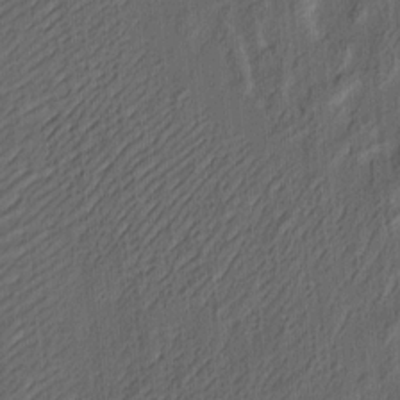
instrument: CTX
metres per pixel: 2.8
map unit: eHh
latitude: 5.2915
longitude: -77.3103
